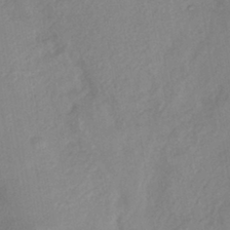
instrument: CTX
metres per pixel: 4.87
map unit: eHh
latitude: -41.7477
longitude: 119.3888
